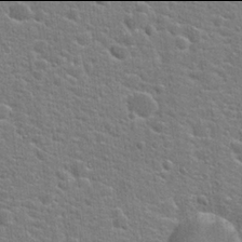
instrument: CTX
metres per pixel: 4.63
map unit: Hto
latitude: 21.9906
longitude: -44.1955
